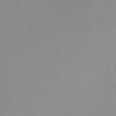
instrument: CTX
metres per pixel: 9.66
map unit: HNb
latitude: -33.8423
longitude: 57.8044
